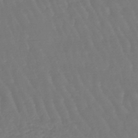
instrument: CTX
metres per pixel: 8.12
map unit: eHb
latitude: -46.6329
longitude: 79.2187
